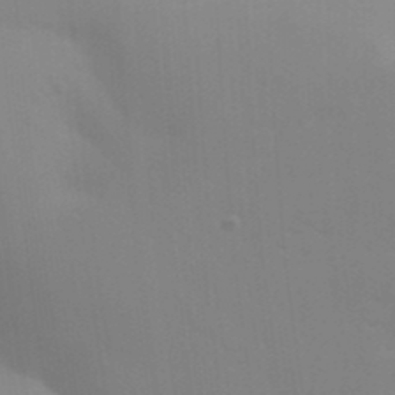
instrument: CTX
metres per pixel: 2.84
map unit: Aa
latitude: 32.2334
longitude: -145.2159
